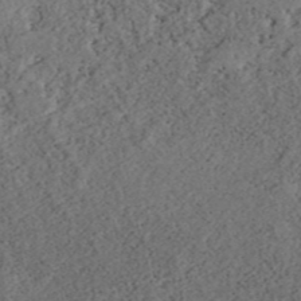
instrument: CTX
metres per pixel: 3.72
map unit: ANa
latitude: 39.5938
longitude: 19.3510
